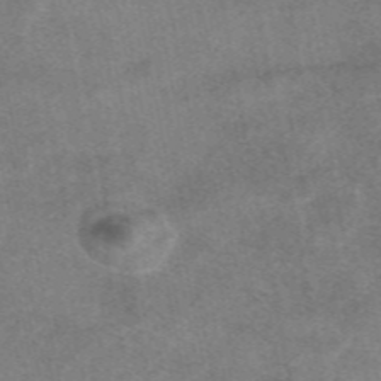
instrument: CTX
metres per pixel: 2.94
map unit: eAb
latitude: 48.0444
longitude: 121.4265
